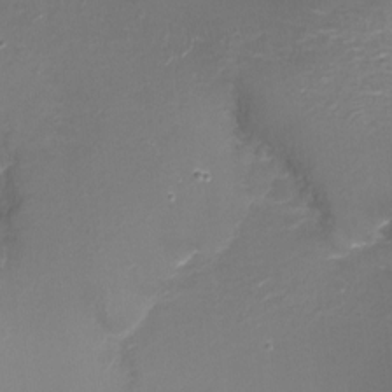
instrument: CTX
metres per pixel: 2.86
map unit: Nhu
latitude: -17.9178
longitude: -45.3481
